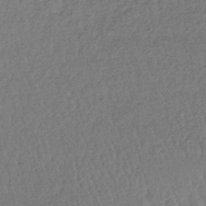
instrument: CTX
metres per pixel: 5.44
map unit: lHb
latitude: -41.5588
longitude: 69.0864
